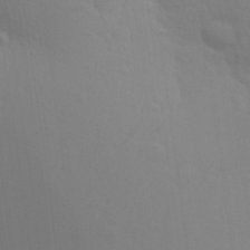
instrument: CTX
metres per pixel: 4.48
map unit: Aa
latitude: 28.8569
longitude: -132.1011
